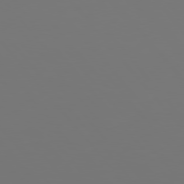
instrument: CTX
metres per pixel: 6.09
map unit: Hpe
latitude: 76.9891
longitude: -165.6316
